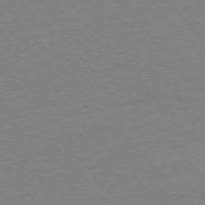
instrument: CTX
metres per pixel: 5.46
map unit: Ap
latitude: -76.5196
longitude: -72.2901
